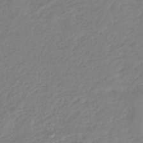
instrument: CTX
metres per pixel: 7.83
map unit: lHb
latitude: -40.7652
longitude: 67.4643
